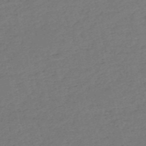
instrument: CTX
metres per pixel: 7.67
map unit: HNb
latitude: -54.7274
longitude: -39.5560
